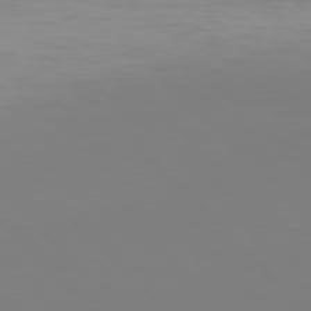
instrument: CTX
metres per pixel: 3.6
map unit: Hpe
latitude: 77.3481
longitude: -175.0270
